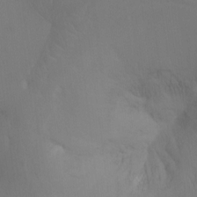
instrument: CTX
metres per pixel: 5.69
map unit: Ht
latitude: -15.8801
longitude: -49.8016
